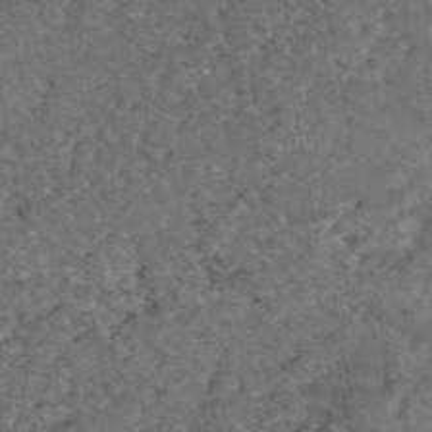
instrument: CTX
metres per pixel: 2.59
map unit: eAb
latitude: 47.5560
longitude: 112.2929
